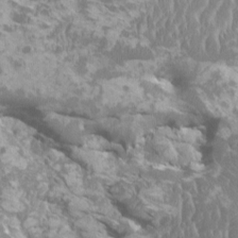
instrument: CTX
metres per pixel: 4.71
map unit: HNhu
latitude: 1.7449
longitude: 6.8597
